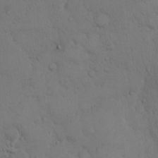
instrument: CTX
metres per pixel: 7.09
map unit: Hto
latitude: 9.3104
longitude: -57.3859
